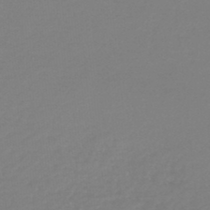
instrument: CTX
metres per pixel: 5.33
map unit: lHb
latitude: -46.2928
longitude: 65.2187
